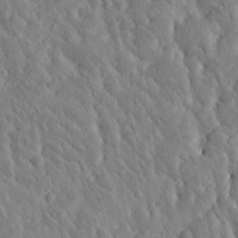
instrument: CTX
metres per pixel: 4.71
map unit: Htu
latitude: -4.6140
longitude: 173.2565
